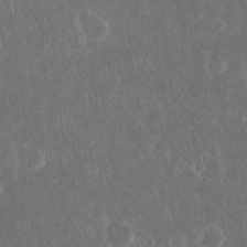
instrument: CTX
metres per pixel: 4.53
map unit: eHh
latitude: 17.1214
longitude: -73.2348
